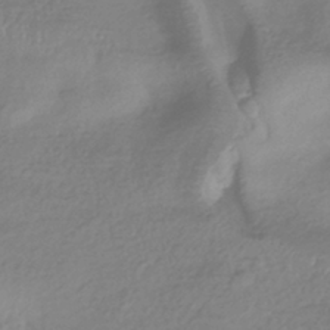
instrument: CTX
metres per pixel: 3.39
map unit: HNhu
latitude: -42.1983
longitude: 97.5210
